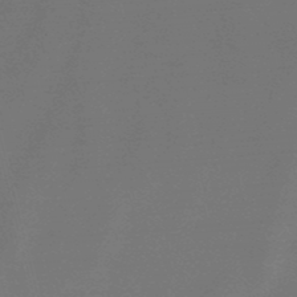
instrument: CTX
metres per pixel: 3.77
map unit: lHb
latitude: -47.9556
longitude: 67.9178
